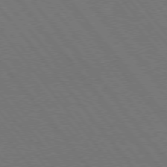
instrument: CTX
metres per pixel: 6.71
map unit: Hpe
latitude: 75.2348
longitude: -138.3467
